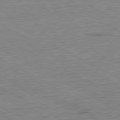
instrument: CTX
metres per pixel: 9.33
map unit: Ap
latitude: -80.6897
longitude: -76.8947
